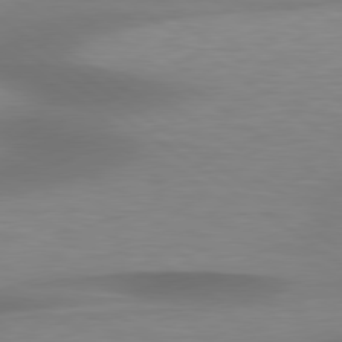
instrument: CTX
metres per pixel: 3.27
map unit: lApd
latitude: 79.4616
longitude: -91.6316
